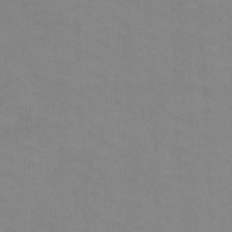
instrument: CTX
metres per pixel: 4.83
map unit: Ht
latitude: -8.1984
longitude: -37.2726
